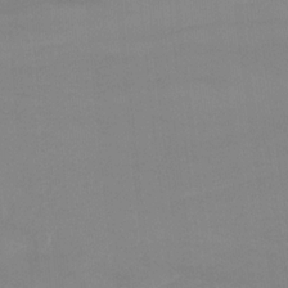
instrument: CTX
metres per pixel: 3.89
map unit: Nhu
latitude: -15.6911
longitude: -53.1970
